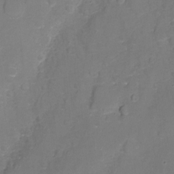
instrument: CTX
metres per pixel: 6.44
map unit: Nhu
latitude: -8.9353
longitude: -43.8017
